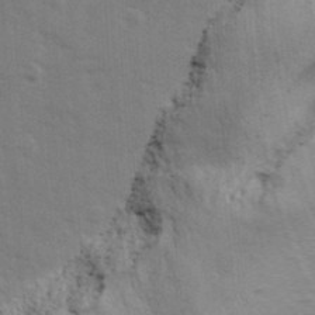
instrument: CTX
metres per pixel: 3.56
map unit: Ave
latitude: 13.3482
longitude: -102.6112
